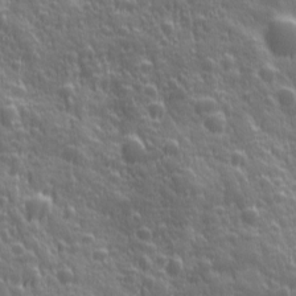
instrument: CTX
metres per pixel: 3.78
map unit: Ave
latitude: 12.4601
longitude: -104.1011
